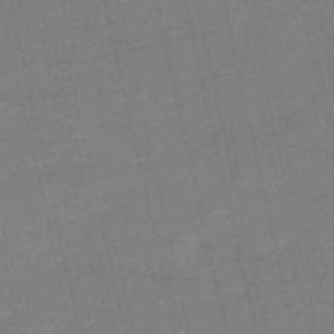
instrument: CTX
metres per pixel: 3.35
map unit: HNb
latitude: -52.8219
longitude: -40.5356
